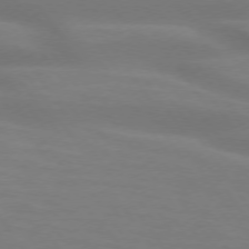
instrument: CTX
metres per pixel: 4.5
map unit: lApd
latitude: 74.2712
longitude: -48.7624
